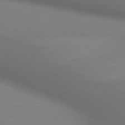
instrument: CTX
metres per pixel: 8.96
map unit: lApd
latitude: 80.6490
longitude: 133.1998
